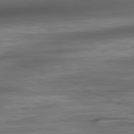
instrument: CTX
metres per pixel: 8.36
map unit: Ap
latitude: -81.5966
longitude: -79.9717
